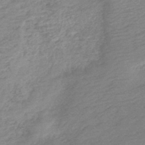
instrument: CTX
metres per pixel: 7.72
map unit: HNb
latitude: -48.0283
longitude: 60.0850
